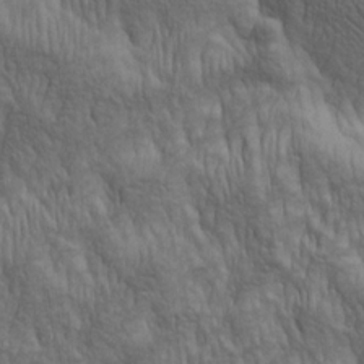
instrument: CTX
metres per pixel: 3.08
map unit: lAa
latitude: 3.9339
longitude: -115.1403
